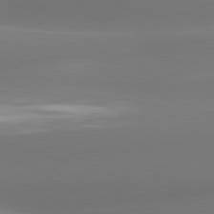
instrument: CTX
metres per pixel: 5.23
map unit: lApd
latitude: 80.8947
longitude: -164.8002
